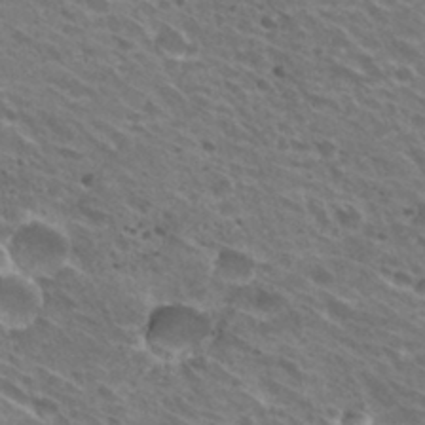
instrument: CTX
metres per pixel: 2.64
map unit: Hto
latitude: 31.4049
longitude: -42.7813
